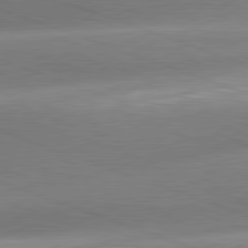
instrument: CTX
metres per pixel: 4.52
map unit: lApd
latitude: 81.4048
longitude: -158.3656
